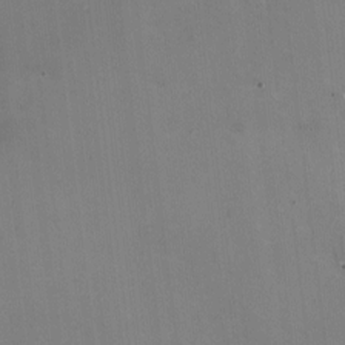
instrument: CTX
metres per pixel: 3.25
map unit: HNhu
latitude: -0.9731
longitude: -2.6679
